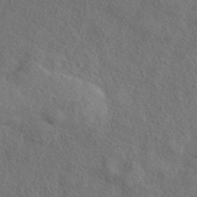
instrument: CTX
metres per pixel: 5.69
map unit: eAb
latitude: 43.8772
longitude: 114.0283
